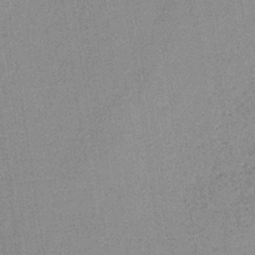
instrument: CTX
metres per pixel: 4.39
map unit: lHb
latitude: -35.0675
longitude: 66.0283
